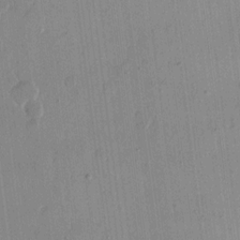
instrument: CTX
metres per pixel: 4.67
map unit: eHh
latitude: 13.9339
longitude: -69.5182
